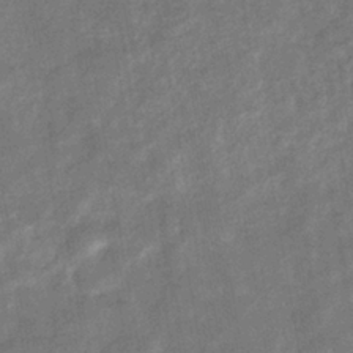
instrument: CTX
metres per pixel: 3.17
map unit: eHb
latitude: -33.8801
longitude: 74.2740
